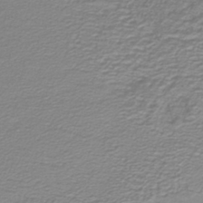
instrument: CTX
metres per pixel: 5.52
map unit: lHb
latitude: -40.9353
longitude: 52.1605
